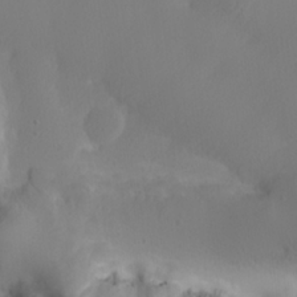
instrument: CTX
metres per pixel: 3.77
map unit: lHvf
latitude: 22.4412
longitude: 141.5021
